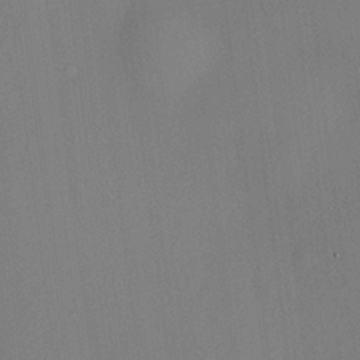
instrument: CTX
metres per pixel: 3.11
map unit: HNhu
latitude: 13.6694
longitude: 13.5966
